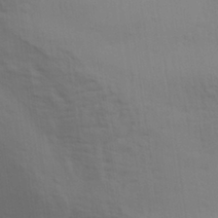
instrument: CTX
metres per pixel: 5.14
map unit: Aa
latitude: 31.4049
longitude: -133.4238
